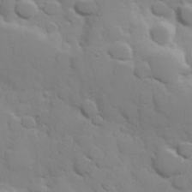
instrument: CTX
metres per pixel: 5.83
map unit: Hve
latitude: 24.2900
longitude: 148.5952
